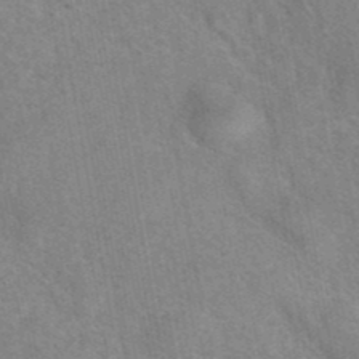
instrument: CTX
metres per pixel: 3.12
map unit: eAb
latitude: 41.7449
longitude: 106.8408
